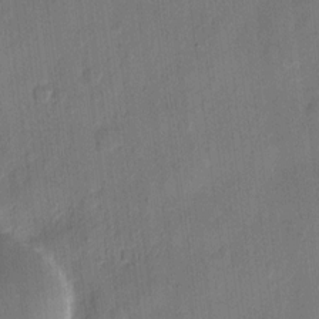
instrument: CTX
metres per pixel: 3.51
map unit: eHh
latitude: 11.6883
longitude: -69.0648
